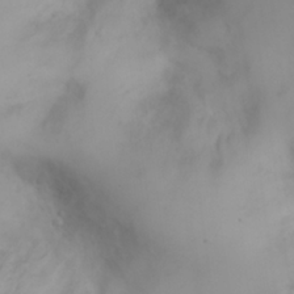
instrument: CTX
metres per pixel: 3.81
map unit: eHh
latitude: 25.6882
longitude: -64.4223
